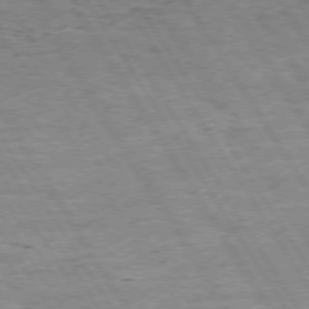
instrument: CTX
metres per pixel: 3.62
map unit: Hpe
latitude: 73.2726
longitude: -143.5749
